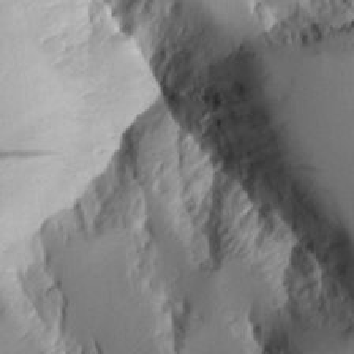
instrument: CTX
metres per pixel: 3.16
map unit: Aa
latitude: 9.9150
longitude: -126.4601
